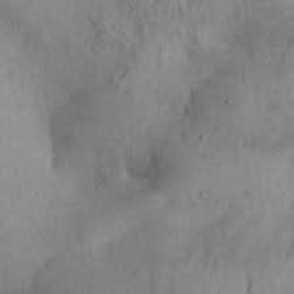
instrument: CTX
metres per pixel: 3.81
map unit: Aa
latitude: 28.5168
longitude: -133.5938
